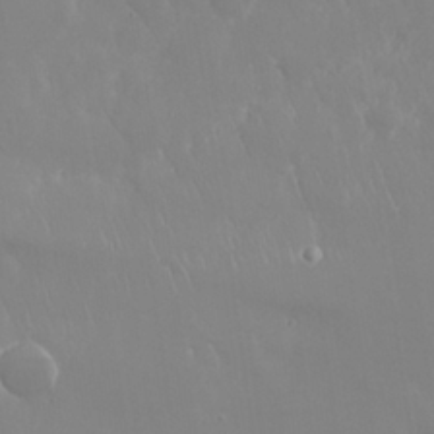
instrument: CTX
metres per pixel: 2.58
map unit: Nhu
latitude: 24.8946
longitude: -61.4426
